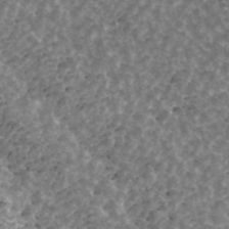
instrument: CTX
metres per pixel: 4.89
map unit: ANa
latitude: 44.5546
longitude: 29.8233
